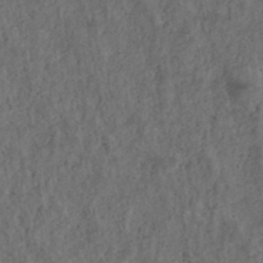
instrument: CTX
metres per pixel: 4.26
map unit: ANa
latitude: 39.1025
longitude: 22.5952
